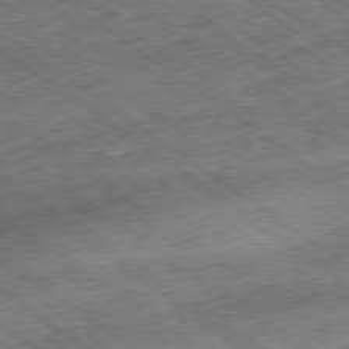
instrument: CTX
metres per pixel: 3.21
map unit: Ap
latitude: -79.3887
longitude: -50.3845
